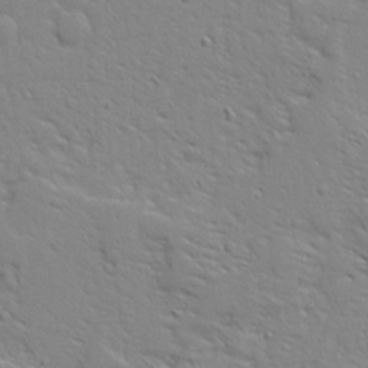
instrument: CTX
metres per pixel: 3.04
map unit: Ave
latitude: 13.8206
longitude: -139.3482
